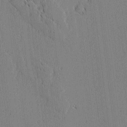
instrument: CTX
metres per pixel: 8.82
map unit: lAvf
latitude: 2.1955
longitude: -106.2334
